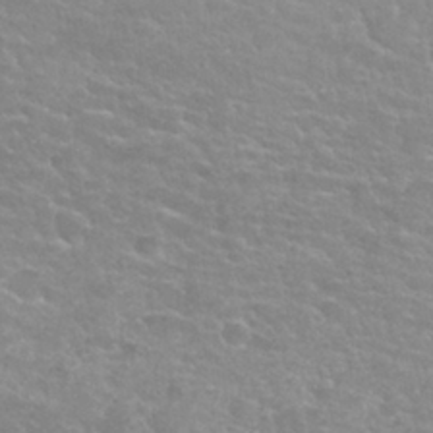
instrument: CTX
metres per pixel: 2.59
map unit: Nhu
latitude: 27.6316
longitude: -53.1025
